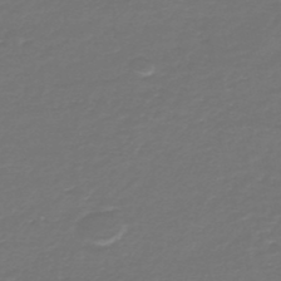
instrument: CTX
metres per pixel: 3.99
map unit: HNb
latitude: -47.3320
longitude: 53.2753
